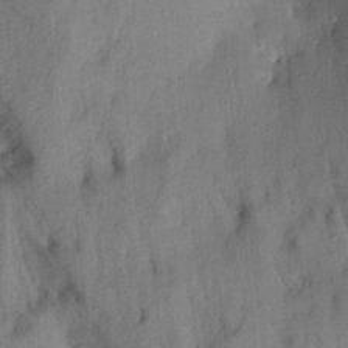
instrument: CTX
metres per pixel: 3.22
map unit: Aa
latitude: 20.0822
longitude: -147.5560
